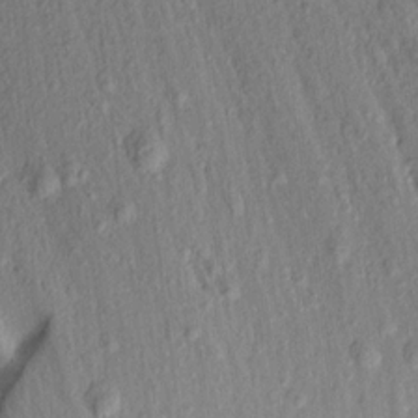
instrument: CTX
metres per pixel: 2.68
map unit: Aa
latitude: 15.4049
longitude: -146.3468
